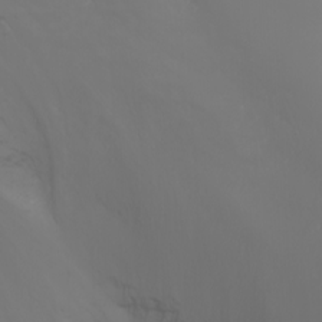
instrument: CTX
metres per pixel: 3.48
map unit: Nhu
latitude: -1.6533
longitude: -74.9892
